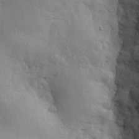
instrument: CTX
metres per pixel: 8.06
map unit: eHh
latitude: 28.8947
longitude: -75.9906
